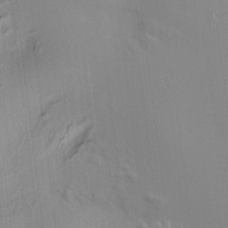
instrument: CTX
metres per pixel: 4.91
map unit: HNhu
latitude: 11.3104
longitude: 9.9745
